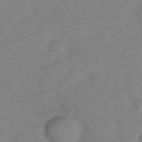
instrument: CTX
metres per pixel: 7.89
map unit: Nve
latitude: -18.1039
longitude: 108.8219
